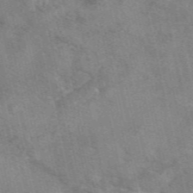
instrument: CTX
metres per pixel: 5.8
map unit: eAb
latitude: 48.9325
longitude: 121.8422
